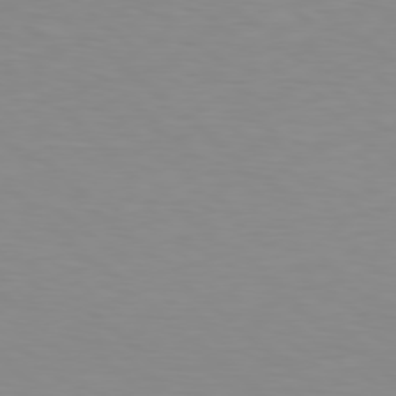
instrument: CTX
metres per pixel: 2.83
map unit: Hpe
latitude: 78.3468
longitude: -168.9325
